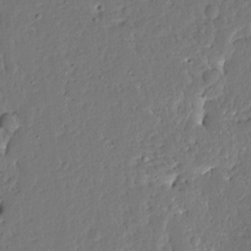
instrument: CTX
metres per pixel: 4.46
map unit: Ave
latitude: 13.2348
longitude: -137.6694
